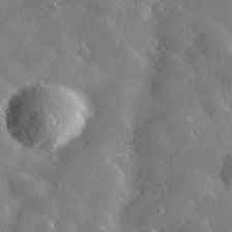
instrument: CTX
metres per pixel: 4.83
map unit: lHvf
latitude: 33.3860
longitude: -85.2348
